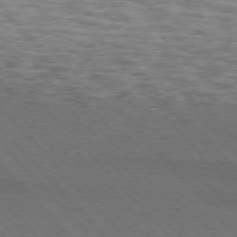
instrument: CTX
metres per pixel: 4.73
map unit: lApd
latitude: 75.4238
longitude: -81.8205
